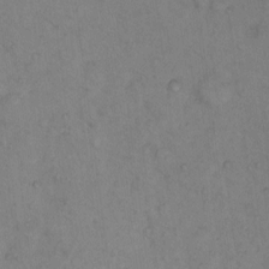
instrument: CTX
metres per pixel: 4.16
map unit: Hto
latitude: 7.4426
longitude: -60.1578
